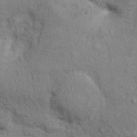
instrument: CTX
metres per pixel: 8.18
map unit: Hto
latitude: 10.9703
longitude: -37.1403
